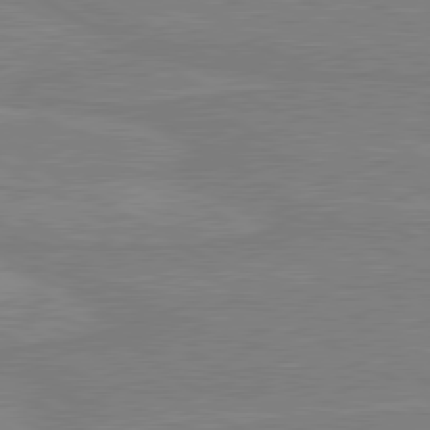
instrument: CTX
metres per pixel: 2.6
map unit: lApd
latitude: 80.3278
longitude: 168.6896
